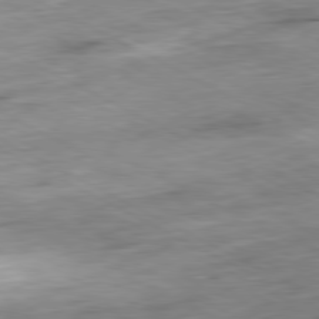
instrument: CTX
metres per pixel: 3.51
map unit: Ap
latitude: -80.9164
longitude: -80.7057
